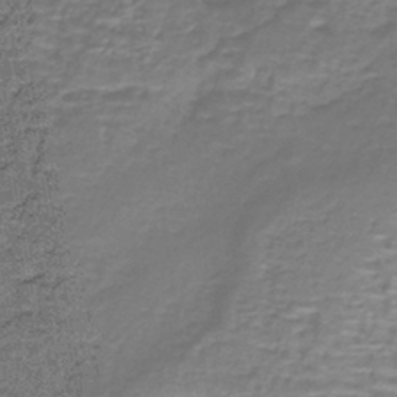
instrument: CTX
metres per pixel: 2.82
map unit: lHb
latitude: -40.7463
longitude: 58.8974
